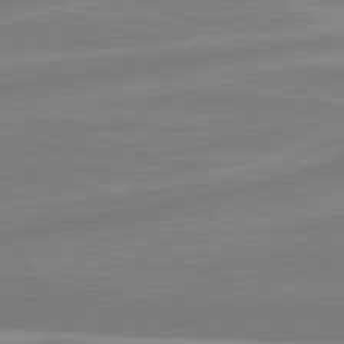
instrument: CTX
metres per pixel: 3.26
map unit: lApd
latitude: 80.8758
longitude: -169.4427
